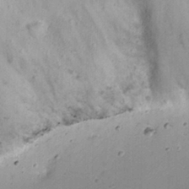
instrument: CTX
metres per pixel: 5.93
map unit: eHh
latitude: 21.8773
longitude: -69.8961
